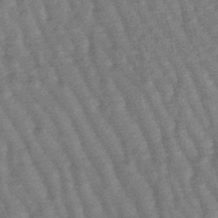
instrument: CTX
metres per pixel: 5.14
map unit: lHb
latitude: -47.8044
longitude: 77.6533
